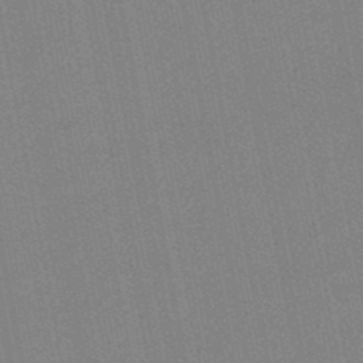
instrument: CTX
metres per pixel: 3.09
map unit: lHb
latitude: -49.0109
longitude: 80.0094
